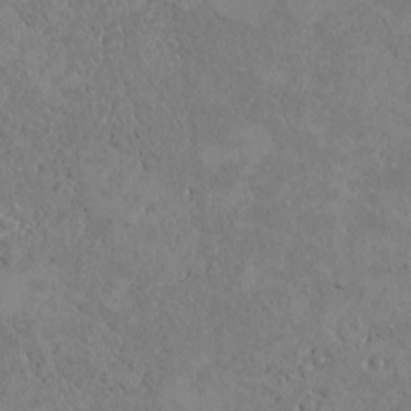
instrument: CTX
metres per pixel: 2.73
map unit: Htu
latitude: 3.1403
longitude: 148.1228
